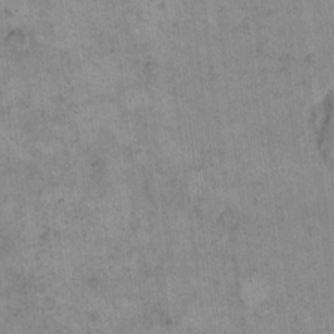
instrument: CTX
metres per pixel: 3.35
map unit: eHh
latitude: 14.8380
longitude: -66.6301
